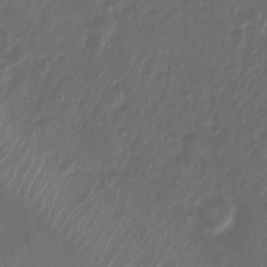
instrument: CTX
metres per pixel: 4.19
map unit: Nhu
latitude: 4.6301
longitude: -16.7813
